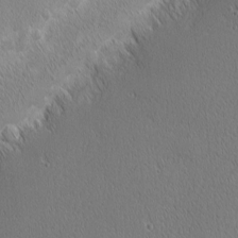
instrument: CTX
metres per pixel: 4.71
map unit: Nhu
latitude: 1.4993
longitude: -78.2145
